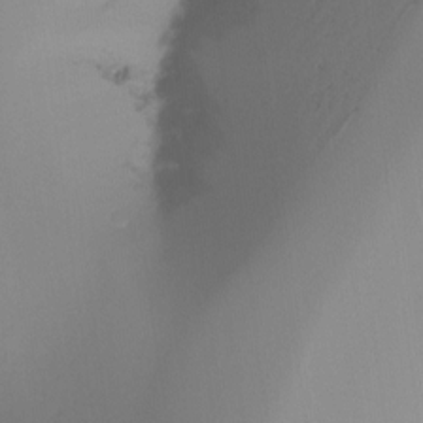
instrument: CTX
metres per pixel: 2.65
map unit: Ht
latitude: -16.3496
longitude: -45.7260
